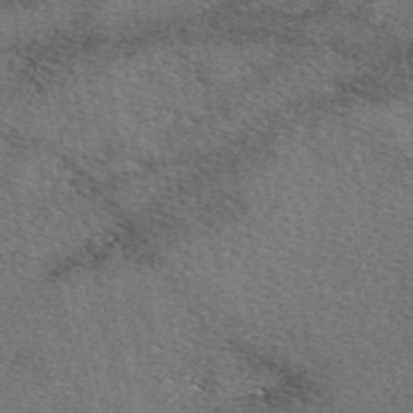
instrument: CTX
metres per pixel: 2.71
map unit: eAb
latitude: 50.4412
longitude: 110.2361
